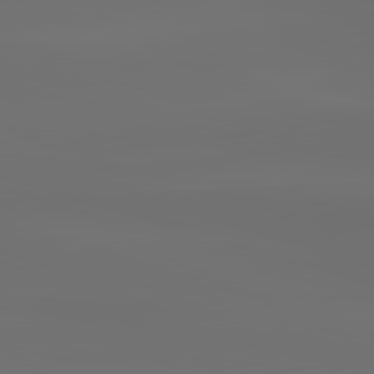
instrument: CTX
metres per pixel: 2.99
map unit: lApd
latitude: 83.2348
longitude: -129.3670
